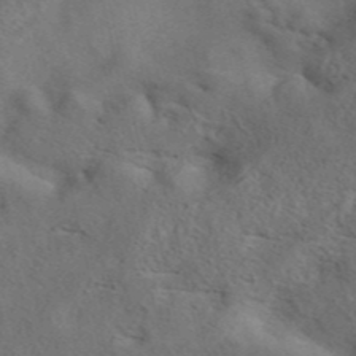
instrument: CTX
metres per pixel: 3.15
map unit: eAb
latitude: 42.3089
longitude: 108.8975
